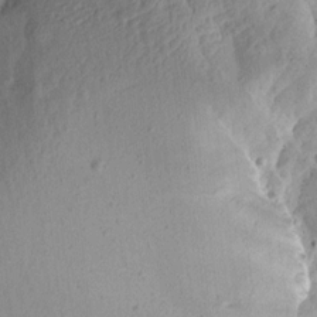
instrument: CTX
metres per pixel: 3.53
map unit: Aa
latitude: 13.2726
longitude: -140.7624
